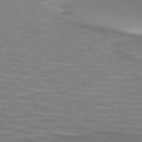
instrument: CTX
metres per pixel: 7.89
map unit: lApd
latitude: 74.2145
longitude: -51.4993
